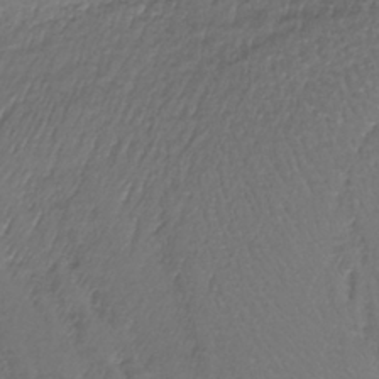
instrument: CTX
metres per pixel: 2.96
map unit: lHb
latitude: -37.3698
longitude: 58.7463
